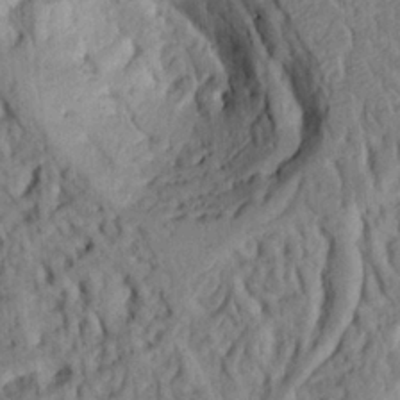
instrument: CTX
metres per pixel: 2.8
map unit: Ht
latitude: 8.3845
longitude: -76.1577
